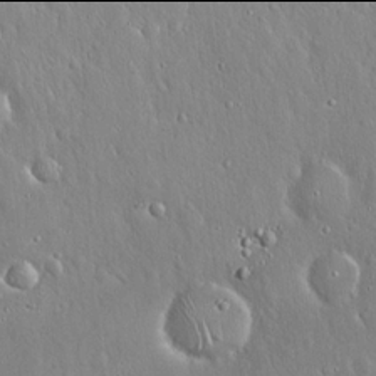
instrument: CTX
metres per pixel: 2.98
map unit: Hto
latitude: 17.9906
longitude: -57.4993
